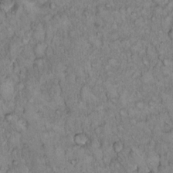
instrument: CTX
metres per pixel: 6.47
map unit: Hto
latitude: 13.8206
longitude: -57.3292
